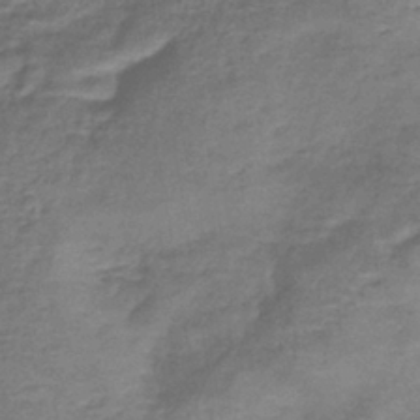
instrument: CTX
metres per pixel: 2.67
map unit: lHb
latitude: -39.8989
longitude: 75.3510
